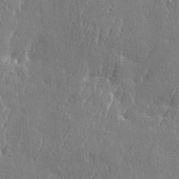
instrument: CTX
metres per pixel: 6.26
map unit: Htu
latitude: -6.1228
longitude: 175.9178
